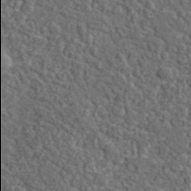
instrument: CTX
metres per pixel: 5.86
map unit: lHvf
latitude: 38.1578
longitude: -89.9906
